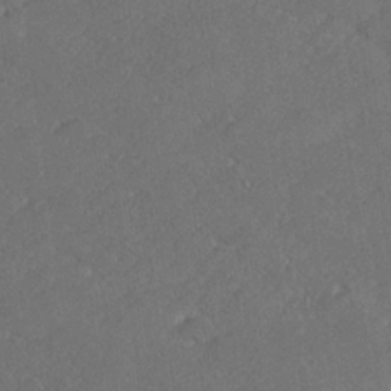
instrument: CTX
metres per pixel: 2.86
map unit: lHvf
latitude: 26.9325
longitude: 140.9542
